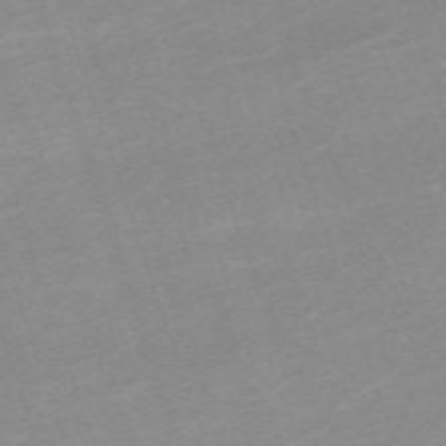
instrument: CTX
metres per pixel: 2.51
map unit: eHh
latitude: -64.4062
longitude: 50.2550
